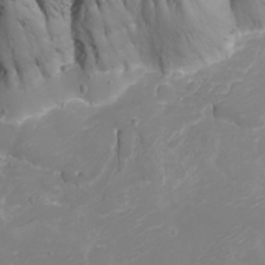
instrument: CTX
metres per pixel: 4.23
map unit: Nhu
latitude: -8.4440
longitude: -84.1956
